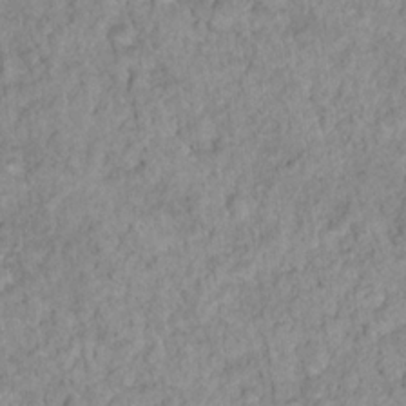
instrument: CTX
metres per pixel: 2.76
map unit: Nhu
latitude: 17.4804
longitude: -34.5168
